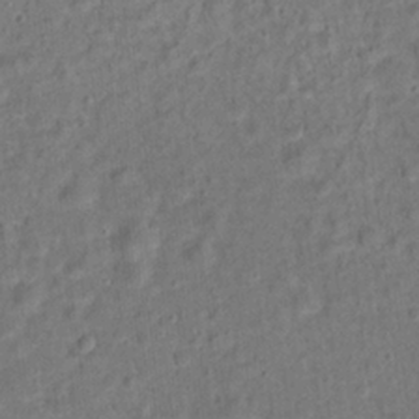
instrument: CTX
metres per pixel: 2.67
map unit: Hto
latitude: 13.9339
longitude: -38.7435
